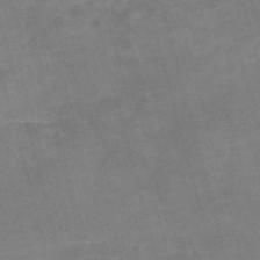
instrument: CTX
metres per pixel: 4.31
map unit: Nve
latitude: -58.6518
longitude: 51.5966
